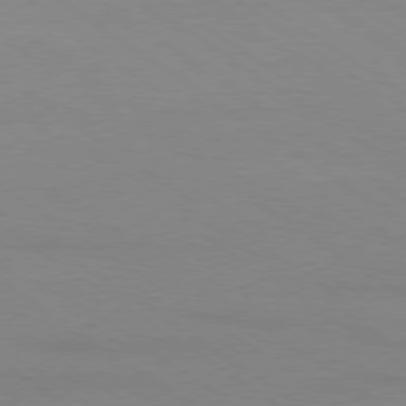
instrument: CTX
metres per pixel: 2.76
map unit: Ap
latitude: -79.7666
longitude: -66.4790
